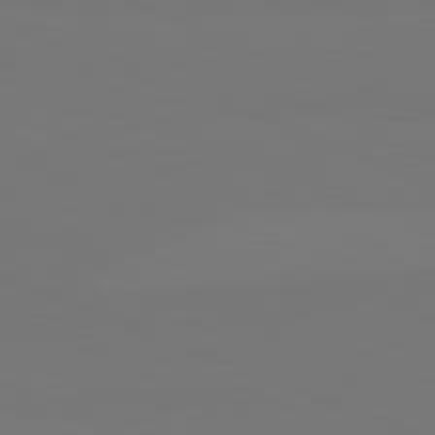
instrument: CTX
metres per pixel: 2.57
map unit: lApd
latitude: 82.2333
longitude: 146.9919
